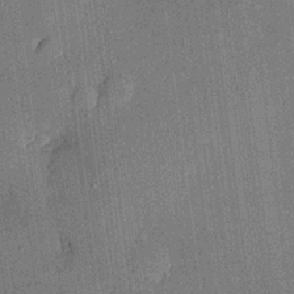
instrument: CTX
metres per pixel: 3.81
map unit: lHvf
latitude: 20.3468
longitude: 143.8989
